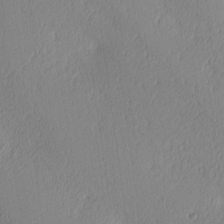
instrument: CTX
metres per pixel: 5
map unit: Ave
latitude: 3.8016
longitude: -114.7813
